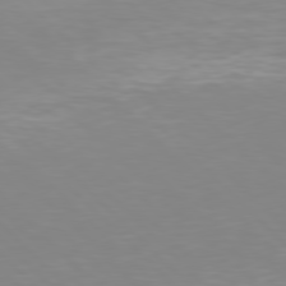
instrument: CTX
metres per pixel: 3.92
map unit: Hpe
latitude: 77.4426
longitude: -175.2159
